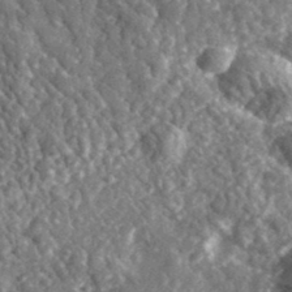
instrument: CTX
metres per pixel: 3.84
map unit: lHvf
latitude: 35.9528
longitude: -87.6505
